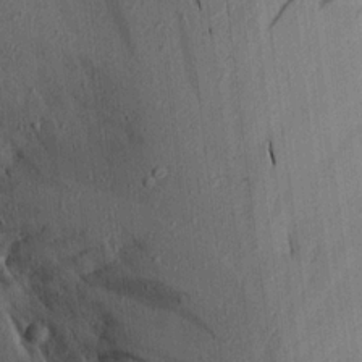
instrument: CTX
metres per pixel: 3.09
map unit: Aa
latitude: 15.9717
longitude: -147.1404
